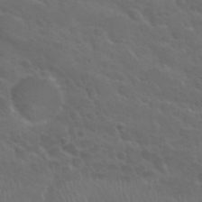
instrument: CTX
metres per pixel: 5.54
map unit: Nhu
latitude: 29.8583
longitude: -50.8002
